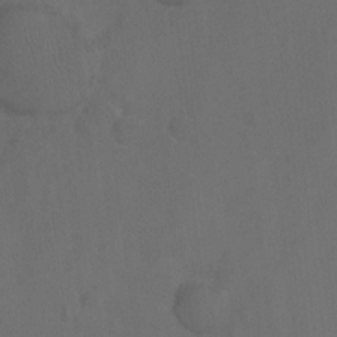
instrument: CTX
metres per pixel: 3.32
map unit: Hto
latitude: -10.1795
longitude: -36.6491
